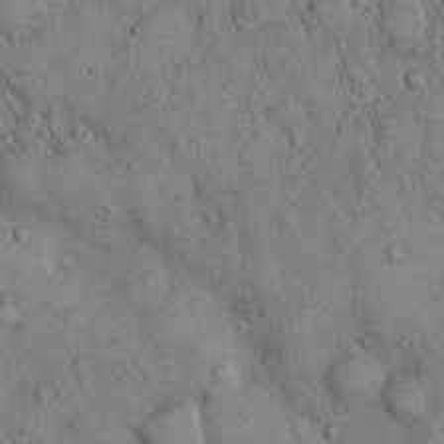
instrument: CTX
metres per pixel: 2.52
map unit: Hto
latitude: 12.6491
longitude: -60.1011
